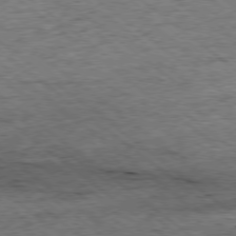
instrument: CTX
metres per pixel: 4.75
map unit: Ap
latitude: -78.7463
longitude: -86.5357
